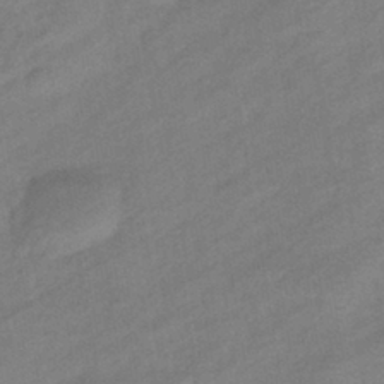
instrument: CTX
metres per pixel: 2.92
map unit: eHb
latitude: -40.4440
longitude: 83.7477
